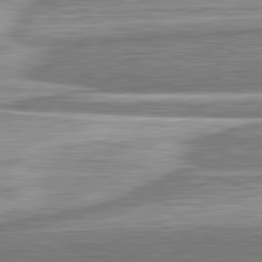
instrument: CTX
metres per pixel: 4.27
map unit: lApd
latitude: 82.5923
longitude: 167.5399
